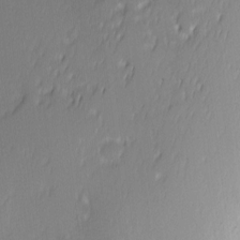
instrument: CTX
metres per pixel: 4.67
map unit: Ave
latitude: 8.8191
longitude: -105.2537
